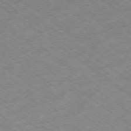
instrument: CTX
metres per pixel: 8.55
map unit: Hpe
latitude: -78.9919
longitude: -14.2334
